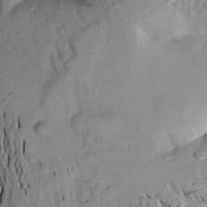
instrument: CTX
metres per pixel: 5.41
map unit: Aa
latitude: 20.3468
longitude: -149.0270
